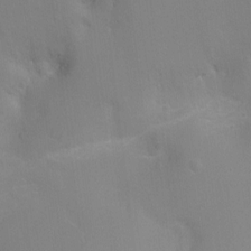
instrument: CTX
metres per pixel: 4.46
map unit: Ht
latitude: -4.2172
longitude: -25.7449
